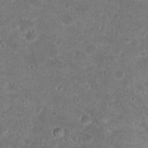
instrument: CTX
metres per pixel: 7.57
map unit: Hto
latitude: 17.8583
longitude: -40.1388
